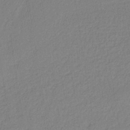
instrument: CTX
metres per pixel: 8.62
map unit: lHb
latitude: -37.3131
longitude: 71.1998
